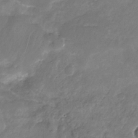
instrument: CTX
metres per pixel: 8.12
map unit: Nhu
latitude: -28.0472
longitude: -70.8758
